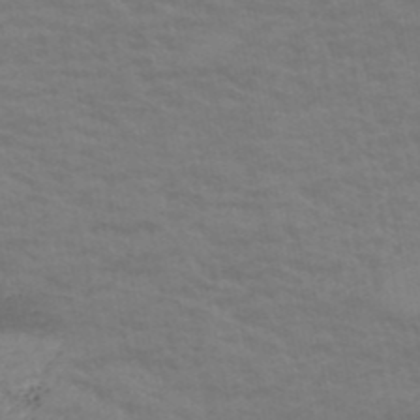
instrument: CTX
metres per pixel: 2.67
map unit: eHh
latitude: -51.7100
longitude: -24.0822
